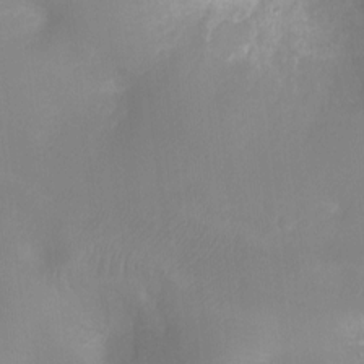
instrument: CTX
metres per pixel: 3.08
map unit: Ht
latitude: -8.5952
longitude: -24.8569
